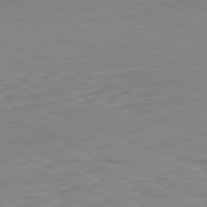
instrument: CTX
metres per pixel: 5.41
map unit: Ap
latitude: -82.0850
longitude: -68.6869
